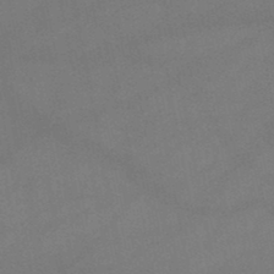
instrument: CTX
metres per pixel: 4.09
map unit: lHb
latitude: -47.0486
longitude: 62.3873
